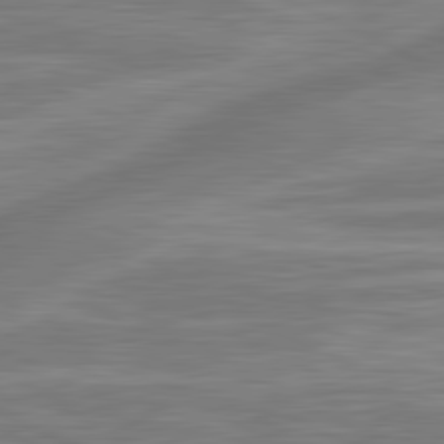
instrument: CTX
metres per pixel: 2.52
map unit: lApd
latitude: 81.3482
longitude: -174.4601
